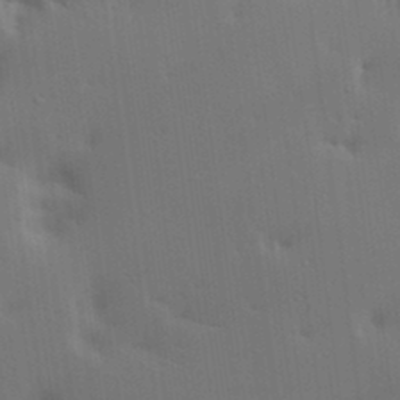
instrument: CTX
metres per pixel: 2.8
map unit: lAa
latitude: 19.7827
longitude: -138.8569
